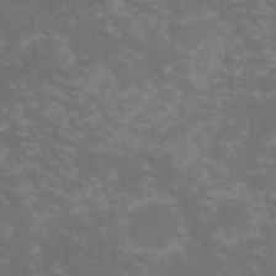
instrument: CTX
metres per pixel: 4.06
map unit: lHvf
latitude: -14.2173
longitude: -101.7639
